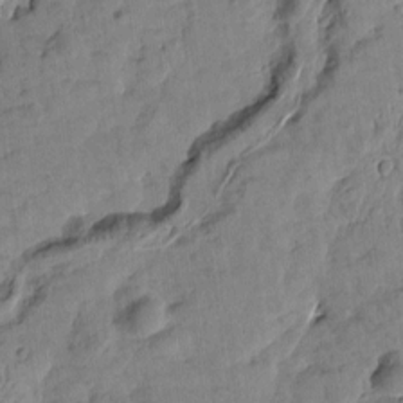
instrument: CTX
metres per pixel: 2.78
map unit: Htu
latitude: 1.9339
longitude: 178.8030
